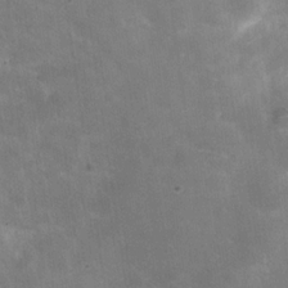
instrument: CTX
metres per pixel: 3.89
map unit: Hve
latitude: -31.2376
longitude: 93.5966
